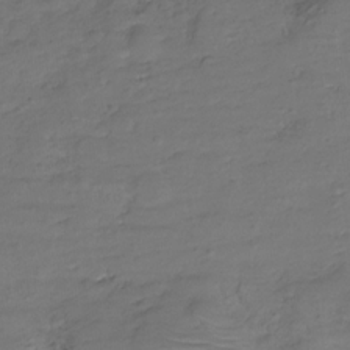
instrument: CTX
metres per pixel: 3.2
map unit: Hve
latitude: -27.9745
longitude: 91.2943
